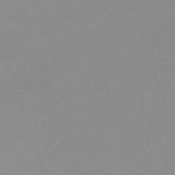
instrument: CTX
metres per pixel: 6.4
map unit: eHh
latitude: -63.0864
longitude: 48.7463
